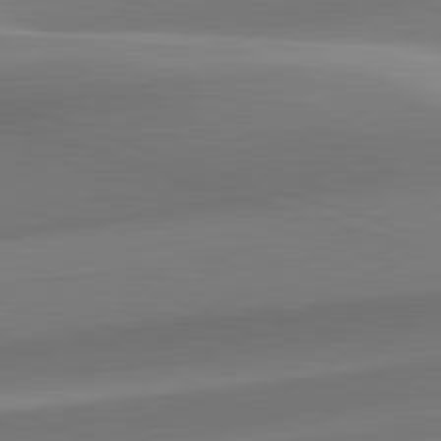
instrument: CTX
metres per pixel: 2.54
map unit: lApd
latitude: 82.0255
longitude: 135.5210
